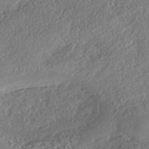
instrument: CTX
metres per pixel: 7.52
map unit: eHh
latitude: -43.1053
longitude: 121.5966
